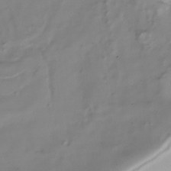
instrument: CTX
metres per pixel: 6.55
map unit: Nhu
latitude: -28.2740
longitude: -78.6869
